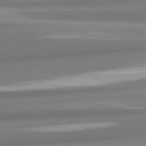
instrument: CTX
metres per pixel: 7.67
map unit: lApd
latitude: 82.1766
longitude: 178.4251
